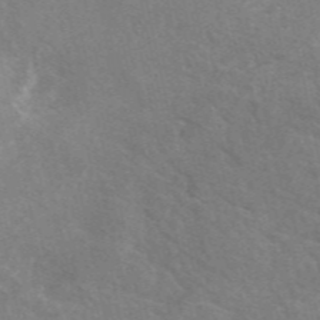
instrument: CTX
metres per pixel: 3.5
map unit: eAb
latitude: 49.2726
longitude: 118.0472
